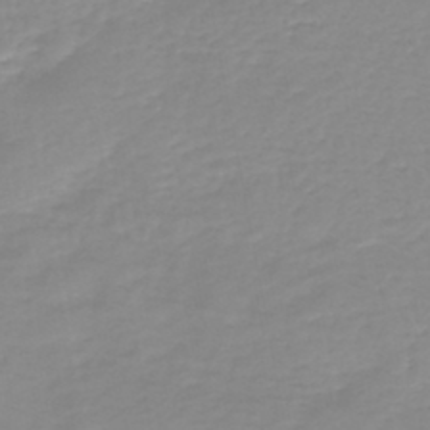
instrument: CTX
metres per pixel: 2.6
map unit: HNb
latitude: -44.4062
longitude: 53.7477
